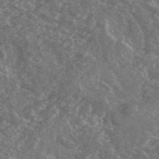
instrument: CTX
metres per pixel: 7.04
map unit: Ave
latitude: 40.5167
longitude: -110.2334
